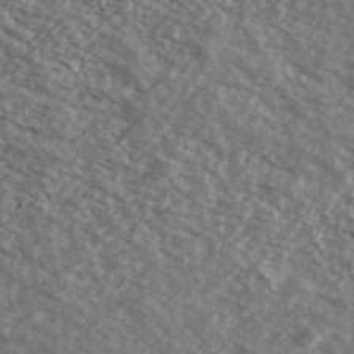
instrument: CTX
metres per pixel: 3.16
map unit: Ave
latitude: 38.8758
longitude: -110.0633
